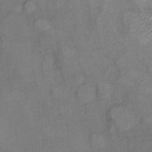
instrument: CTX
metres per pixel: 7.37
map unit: Ht
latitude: 8.2523
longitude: -38.1011
